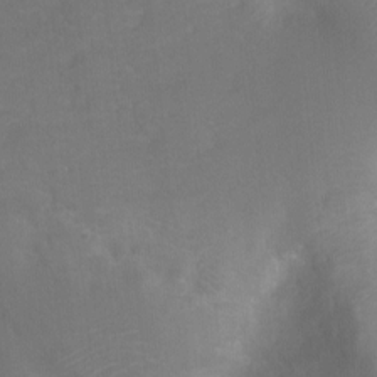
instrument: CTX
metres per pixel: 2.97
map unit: Ht
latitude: -9.2943
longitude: -46.1767
